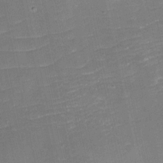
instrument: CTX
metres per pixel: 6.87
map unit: eHh
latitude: -3.9367
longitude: -76.6490
